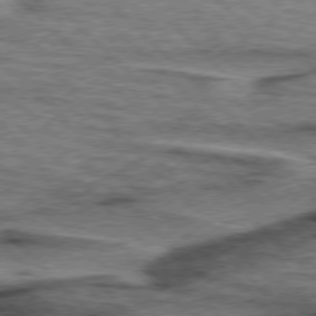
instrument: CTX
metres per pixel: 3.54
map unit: lApd
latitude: 76.6868
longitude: -78.3468
